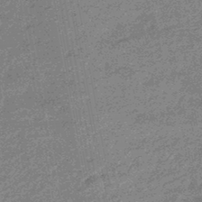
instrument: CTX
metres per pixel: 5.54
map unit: eHb
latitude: -44.7841
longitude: 88.9164
